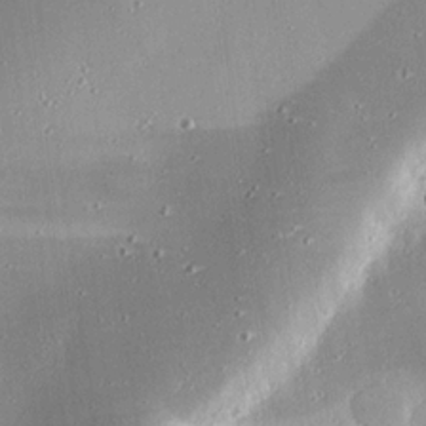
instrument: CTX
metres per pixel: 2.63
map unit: eHh
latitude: 24.1388
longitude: -89.5372
